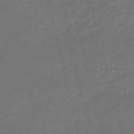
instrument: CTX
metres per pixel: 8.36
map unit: eHb
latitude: -47.5021
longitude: 86.7274
